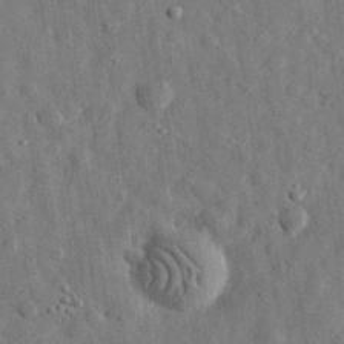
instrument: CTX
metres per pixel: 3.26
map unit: eHh
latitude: 31.6883
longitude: -74.2523
